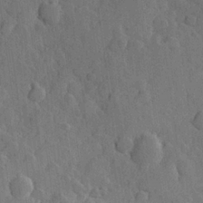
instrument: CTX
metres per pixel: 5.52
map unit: Hve
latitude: 24.3089
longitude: 149.2565
